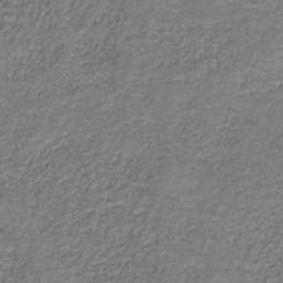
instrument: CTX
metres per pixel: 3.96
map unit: HNb
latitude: -37.7855
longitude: 51.1242
